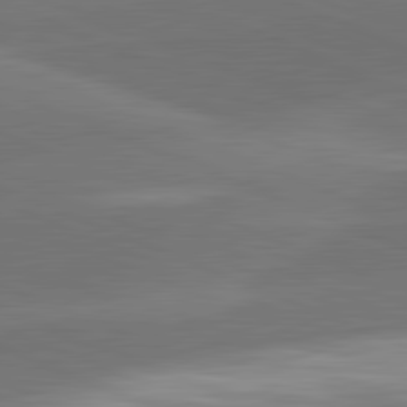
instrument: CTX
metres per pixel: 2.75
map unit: lApd
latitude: 82.0822
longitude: -155.9717
